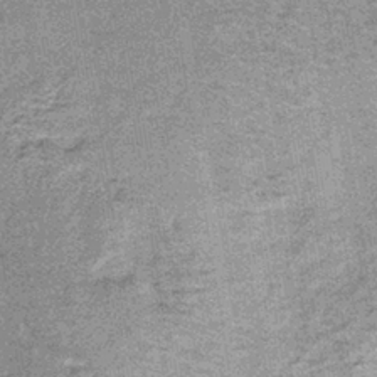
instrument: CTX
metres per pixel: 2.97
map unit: lHb
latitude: -37.1431
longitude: 65.6911
